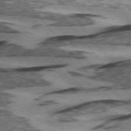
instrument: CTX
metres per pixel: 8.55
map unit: lApd
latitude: 75.1781
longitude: -77.2915
